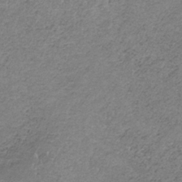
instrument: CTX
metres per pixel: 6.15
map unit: HNb
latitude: -34.5196
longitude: 58.4628
